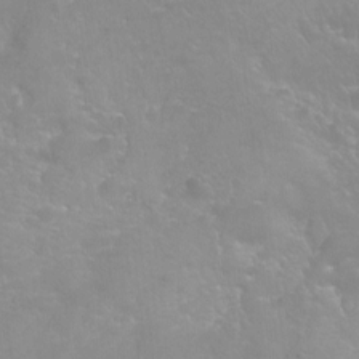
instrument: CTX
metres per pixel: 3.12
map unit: Hto
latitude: -6.2550
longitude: -49.1970
